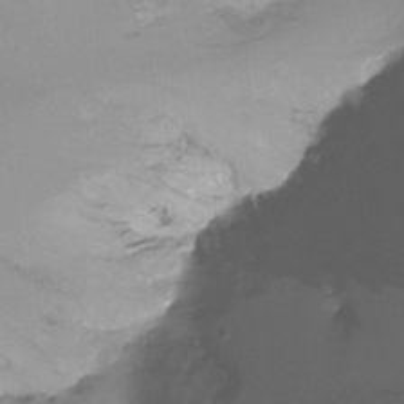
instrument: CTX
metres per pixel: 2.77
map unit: Ht
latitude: -12.5763
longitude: -49.2915
